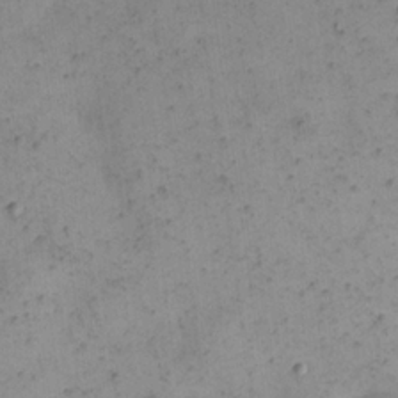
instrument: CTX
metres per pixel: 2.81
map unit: eHh
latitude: 21.9717
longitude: -66.0444
